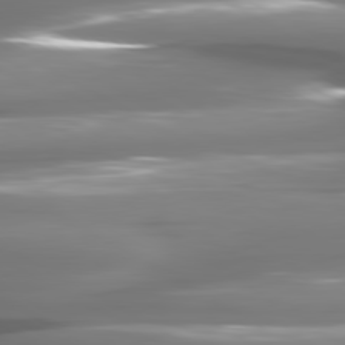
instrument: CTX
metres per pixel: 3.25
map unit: lApd
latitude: 80.7246
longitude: -144.3845
